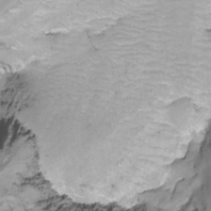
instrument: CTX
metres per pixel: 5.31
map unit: Nhu
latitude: -13.1431
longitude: -51.7638
